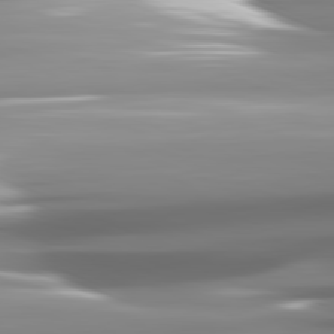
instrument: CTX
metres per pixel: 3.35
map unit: lApd
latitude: 82.0633
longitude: -141.8016
